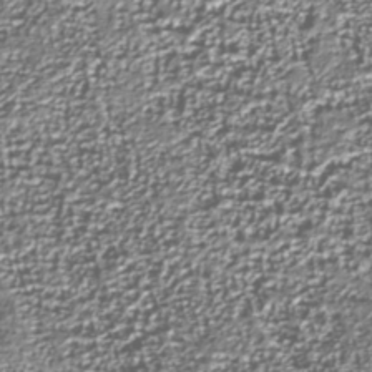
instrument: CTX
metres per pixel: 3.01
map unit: Nhu
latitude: -38.1795
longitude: -82.3467
